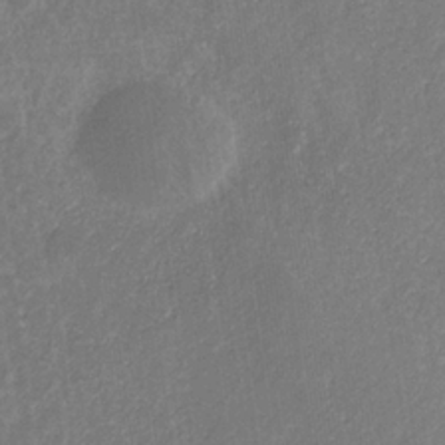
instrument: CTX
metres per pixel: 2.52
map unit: eHb
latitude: -31.7099
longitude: 70.2929
